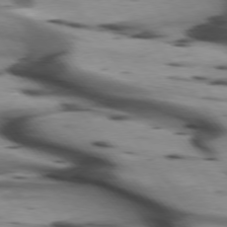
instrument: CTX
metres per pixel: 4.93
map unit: lApd
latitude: 75.5371
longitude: -64.8947
